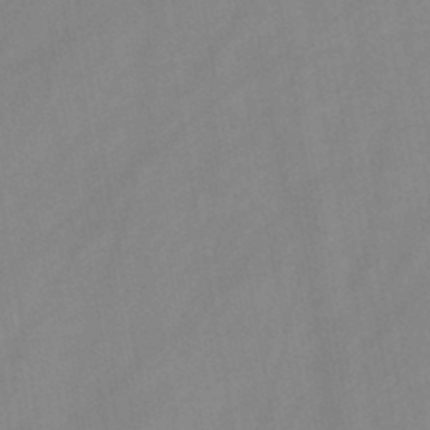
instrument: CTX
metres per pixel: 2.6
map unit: HNb
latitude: -45.8989
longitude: -38.7246
